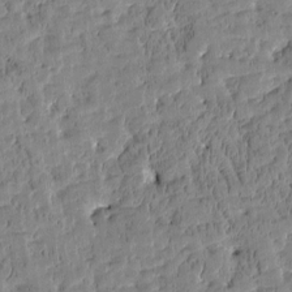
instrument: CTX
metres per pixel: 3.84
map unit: Htu
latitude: -3.6721
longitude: 175.6343
